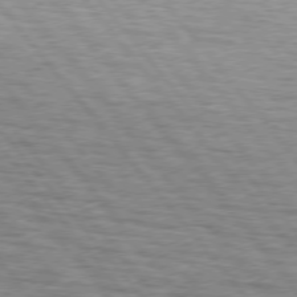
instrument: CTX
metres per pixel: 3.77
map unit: lApd
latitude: 75.5560
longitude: -82.1011
